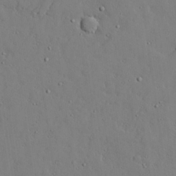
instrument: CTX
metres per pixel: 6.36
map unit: lAvf
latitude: 24.2711
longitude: -110.4790
